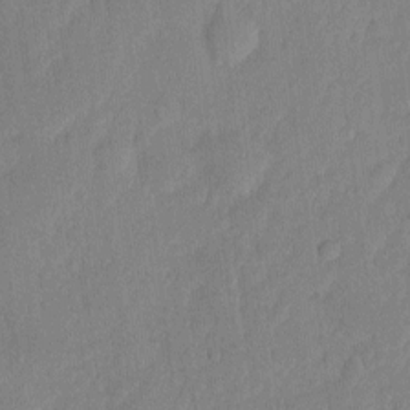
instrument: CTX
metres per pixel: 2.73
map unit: eHh
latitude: 5.9717
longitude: -72.7247
